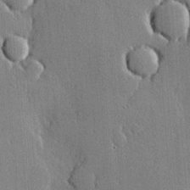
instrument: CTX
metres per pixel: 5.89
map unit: lHvf
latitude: 20.2712
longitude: 145.8234
